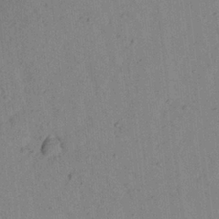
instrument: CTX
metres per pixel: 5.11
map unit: Aa
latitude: 23.1403
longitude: -148.0255
